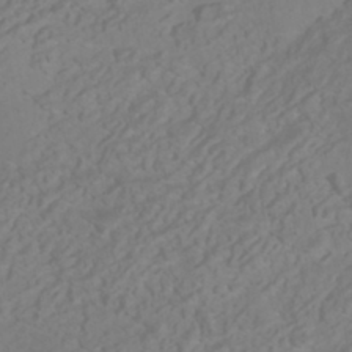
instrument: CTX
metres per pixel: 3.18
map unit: HNhu
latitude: -41.8800
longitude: 104.9919
